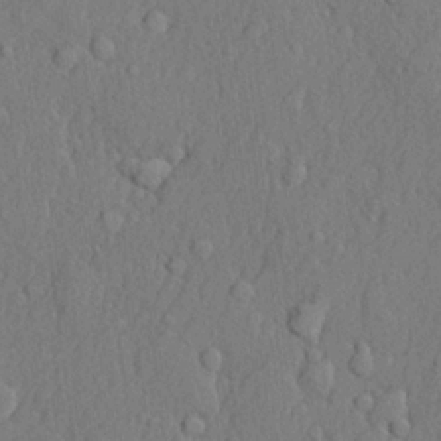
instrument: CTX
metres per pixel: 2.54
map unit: lHvf
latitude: 21.6127
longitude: 142.7085
